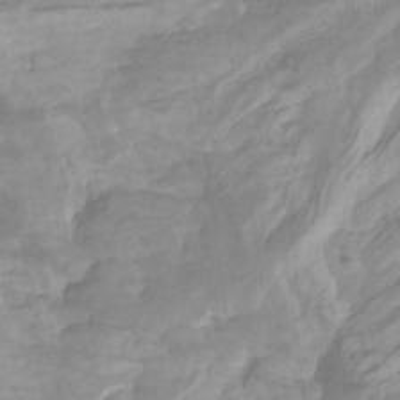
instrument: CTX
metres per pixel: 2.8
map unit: Htu
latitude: -5.7099
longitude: -76.0633
